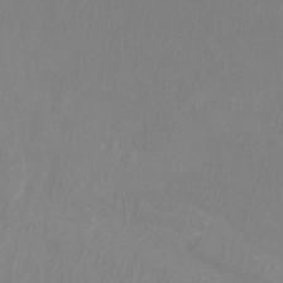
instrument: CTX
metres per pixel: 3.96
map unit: Hto
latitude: -8.1228
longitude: -47.4994
